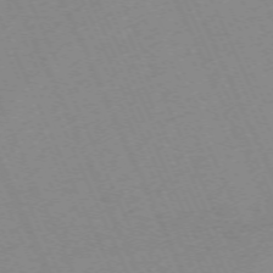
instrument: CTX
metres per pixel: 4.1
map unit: Hpe
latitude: -70.7274
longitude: 12.2929
